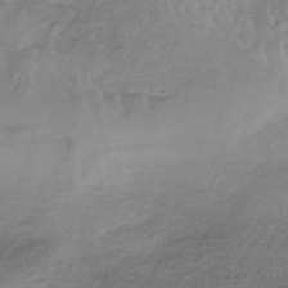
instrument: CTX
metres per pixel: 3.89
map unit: HNb
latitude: -33.5399
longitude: 63.1620
